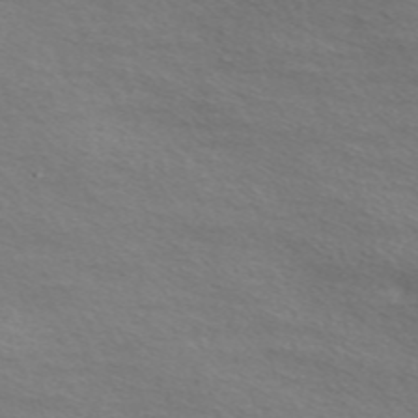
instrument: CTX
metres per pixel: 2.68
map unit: Nve
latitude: -57.0675
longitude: 60.1228
